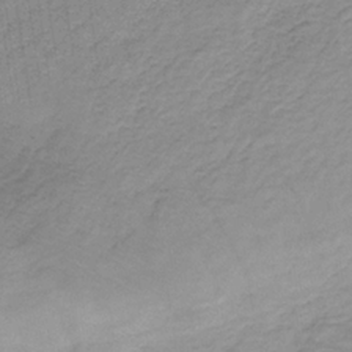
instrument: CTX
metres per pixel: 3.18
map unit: HNb
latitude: -33.0676
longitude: 57.5399
